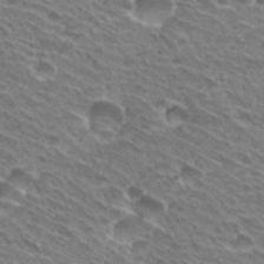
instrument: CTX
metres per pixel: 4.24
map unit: Hto
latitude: 31.3860
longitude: -42.8191
